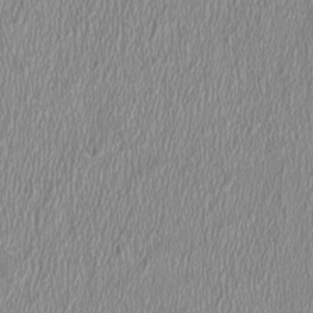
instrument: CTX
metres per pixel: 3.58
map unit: HNhu
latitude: -1.1054
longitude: 1.7478
